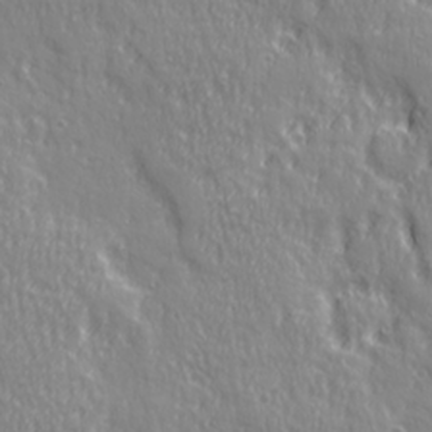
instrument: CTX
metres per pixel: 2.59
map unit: Ave
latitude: 21.6883
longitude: -135.1970
